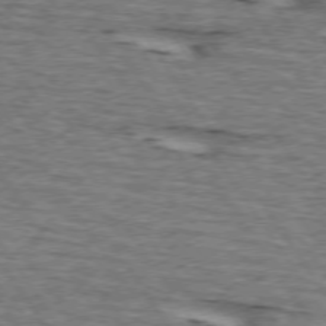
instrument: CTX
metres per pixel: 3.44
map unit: lApd
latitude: 74.0444
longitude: -73.3860
